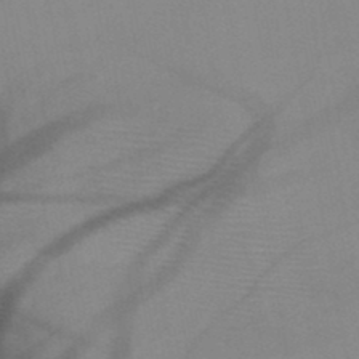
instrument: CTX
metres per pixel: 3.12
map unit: HNb
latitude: -47.7477
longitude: -40.9513
